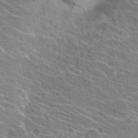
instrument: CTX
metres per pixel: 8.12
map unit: Hto
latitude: 22.1767
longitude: -39.0080
